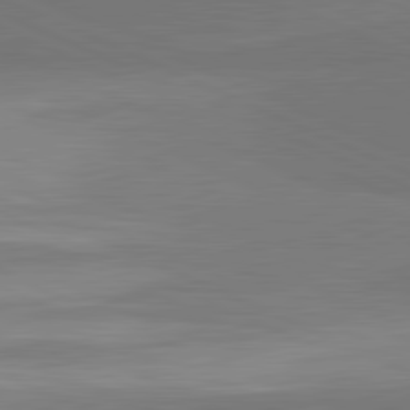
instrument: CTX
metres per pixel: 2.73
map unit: lApd
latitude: 81.6505
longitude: 156.3495
